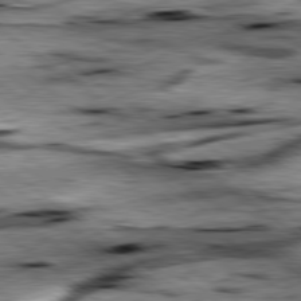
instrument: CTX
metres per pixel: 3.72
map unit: lApd
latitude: 79.5749
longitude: -48.1767
